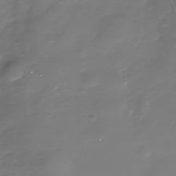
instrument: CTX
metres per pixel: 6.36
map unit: Nhe
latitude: -35.2754
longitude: -90.1389
